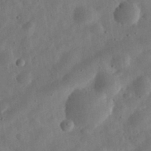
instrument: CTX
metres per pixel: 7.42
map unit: eHh
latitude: 32.3467
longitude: -75.9339
